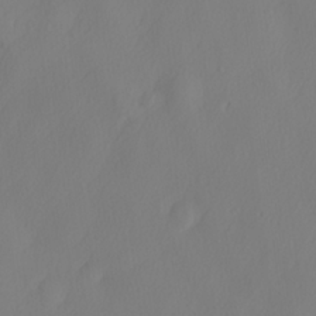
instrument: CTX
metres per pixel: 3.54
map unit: lHvf
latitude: 22.7246
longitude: 141.5021
